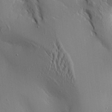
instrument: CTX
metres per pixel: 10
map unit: Aa
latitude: 9.7639
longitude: -130.0633
